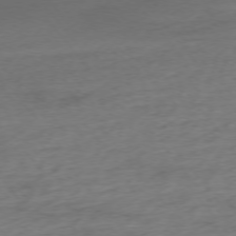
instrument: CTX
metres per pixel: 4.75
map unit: Ap
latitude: -75.8423
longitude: -88.6302
